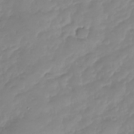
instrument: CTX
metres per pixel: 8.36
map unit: Nhu
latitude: -28.3495
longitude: -61.7638
